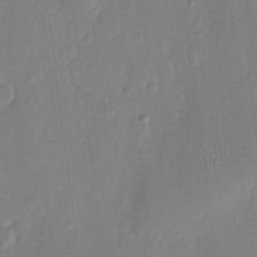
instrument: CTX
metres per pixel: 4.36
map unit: eHh
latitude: 12.4412
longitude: -70.5923
